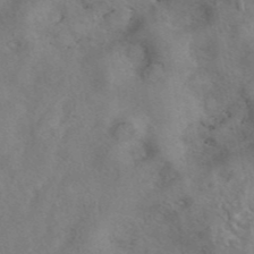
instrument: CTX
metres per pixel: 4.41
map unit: eAb
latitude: 42.8947
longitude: 108.7841
